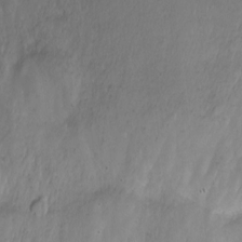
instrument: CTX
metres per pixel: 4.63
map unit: Nhu
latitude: -7.3320
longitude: -40.1766
